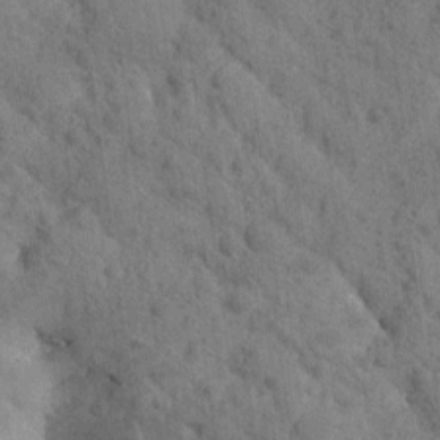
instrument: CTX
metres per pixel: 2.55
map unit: Htu
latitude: 0.0633
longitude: 174.5195
